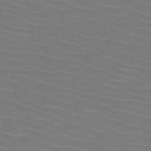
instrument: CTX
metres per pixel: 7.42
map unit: HNb
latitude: -47.3509
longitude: -45.4237
